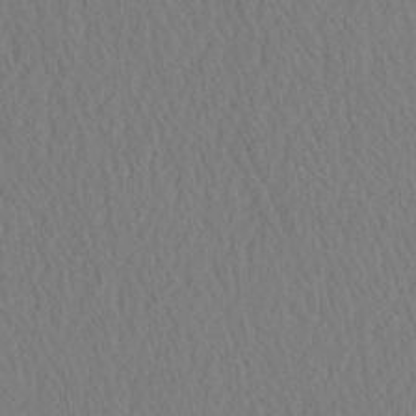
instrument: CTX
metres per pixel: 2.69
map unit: eHh
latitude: -3.2375
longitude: 16.3307
